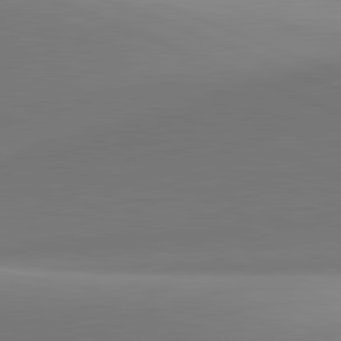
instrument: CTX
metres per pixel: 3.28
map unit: lApd
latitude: 81.6127
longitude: 141.8800
